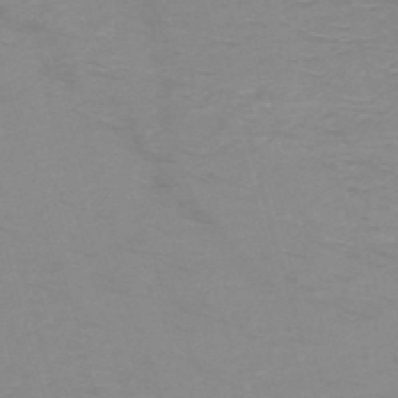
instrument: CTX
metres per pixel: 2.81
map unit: HNb
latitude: -49.8612
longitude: -46.5168
